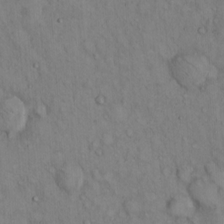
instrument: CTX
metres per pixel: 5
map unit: Hto
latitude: 13.1970
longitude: -59.3293
